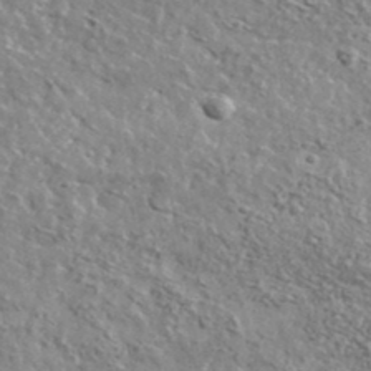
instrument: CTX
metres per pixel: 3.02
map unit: lHvf
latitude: 36.6491
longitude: -88.3846
